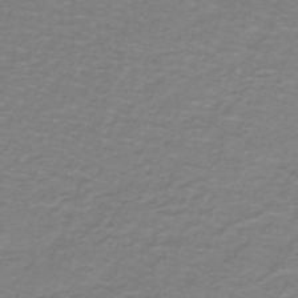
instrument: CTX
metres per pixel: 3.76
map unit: lHb
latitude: -41.9556
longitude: 56.5762
